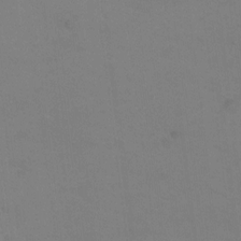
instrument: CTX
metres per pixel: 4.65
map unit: Ht
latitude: 1.1025
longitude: -33.5371
